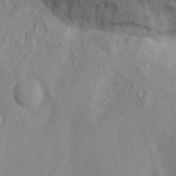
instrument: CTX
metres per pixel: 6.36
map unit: Hto
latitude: 14.5357
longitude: -29.4804
